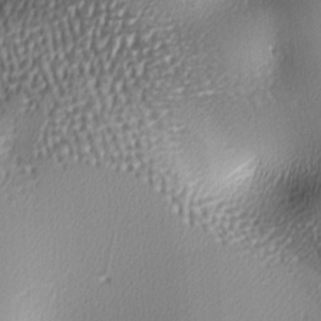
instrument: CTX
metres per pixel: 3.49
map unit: lAa
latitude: -6.2550
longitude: -123.1781
